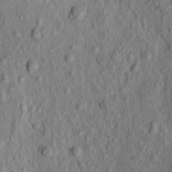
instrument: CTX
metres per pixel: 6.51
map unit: eHh
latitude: -1.3132
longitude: 18.5763
